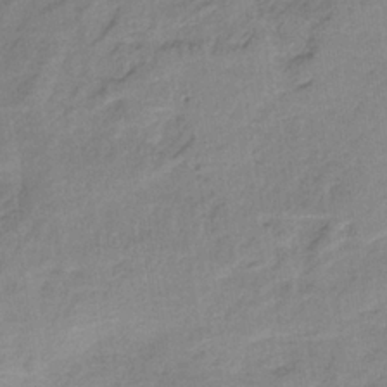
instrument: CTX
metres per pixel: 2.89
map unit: HNb
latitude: -34.0283
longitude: 59.4454
